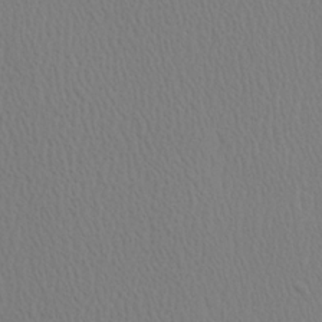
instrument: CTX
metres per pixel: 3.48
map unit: Ave
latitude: 23.8205
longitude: -135.0458
